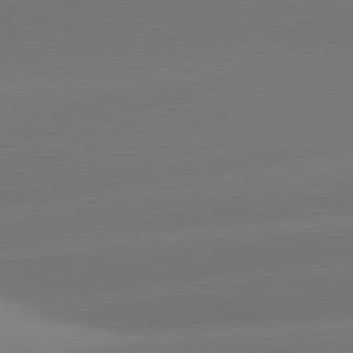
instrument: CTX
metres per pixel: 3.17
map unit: lApd
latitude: 81.4615
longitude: -162.3279
